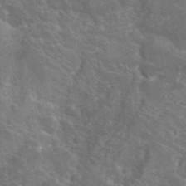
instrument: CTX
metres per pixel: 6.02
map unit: Hto
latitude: 32.3656
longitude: -41.0269
